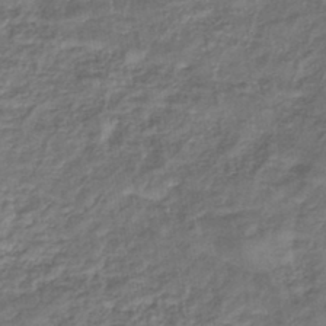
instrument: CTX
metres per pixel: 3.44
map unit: eHb
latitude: -43.7288
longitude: 81.9556
